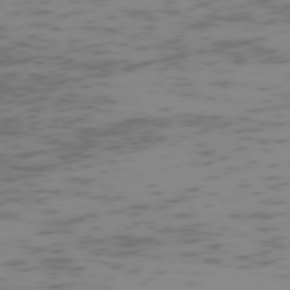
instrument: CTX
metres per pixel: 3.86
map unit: Hpe
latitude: -73.6722
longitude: 7.2187
